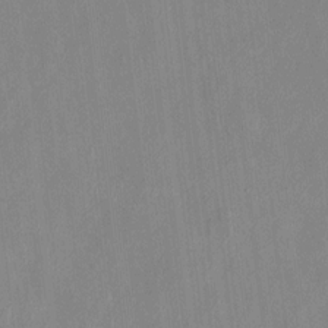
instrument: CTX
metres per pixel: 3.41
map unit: HNhu
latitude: 4.7057
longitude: -6.2334
